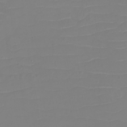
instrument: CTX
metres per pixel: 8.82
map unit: eHh
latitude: -3.8233
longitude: -75.8961
